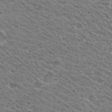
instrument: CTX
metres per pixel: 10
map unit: Hto
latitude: 29.4048
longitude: -47.1592
